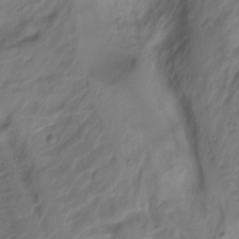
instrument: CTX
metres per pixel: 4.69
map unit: Hto
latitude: -8.5385
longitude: -44.6301
